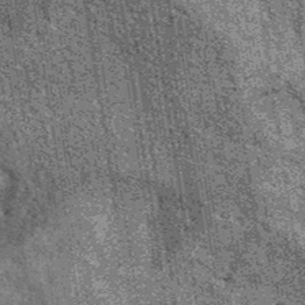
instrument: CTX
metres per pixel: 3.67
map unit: eAb
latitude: 39.8961
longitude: 107.0108
